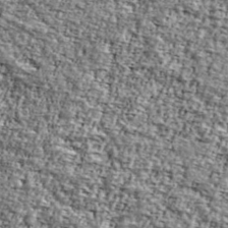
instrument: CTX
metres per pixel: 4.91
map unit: Ave
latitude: 41.8772
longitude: -110.8758
